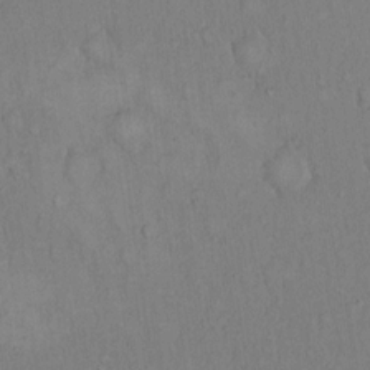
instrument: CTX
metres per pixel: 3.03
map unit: Hto
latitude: 14.2523
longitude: -61.6316
